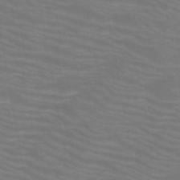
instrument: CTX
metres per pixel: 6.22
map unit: HNb
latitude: -49.8045
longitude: -50.6112
